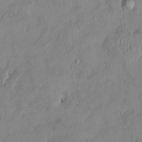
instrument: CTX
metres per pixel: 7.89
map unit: HNhu
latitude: 0.8569
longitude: -5.6505
